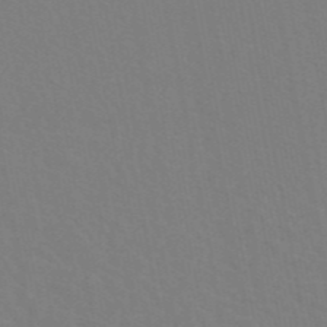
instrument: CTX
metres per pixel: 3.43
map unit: eAb
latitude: 45.5749
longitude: 121.5588
